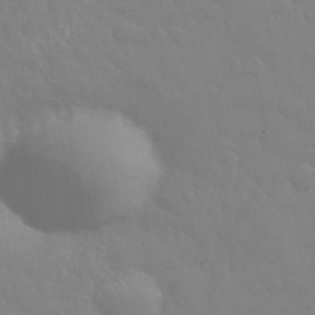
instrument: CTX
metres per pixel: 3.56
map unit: eHh
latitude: 32.9136
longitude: -60.4790
